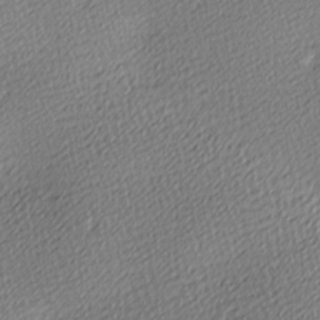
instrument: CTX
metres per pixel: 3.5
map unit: lAa
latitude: -10.3306
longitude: -126.2523
